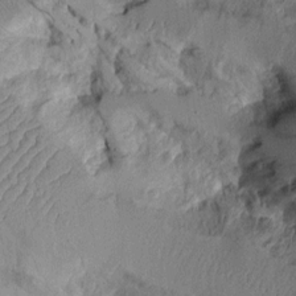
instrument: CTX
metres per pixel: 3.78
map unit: Aa
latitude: 9.2915
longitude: -128.0444
